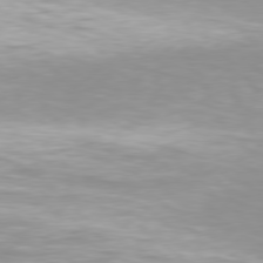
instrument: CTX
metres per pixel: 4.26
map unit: Hpe
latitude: 77.6316
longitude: -130.8002
